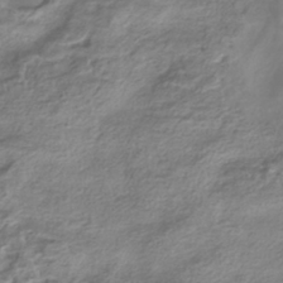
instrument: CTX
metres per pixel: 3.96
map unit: HNhu
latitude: -41.7100
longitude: 100.5573
